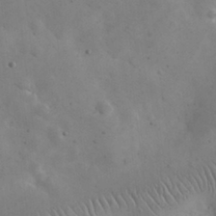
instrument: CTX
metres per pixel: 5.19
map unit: eHh
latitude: 25.0836
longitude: -67.1970
